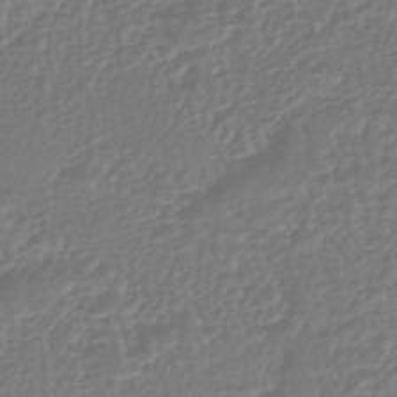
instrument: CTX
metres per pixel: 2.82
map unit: HNhu
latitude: -45.9367
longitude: 98.9542
